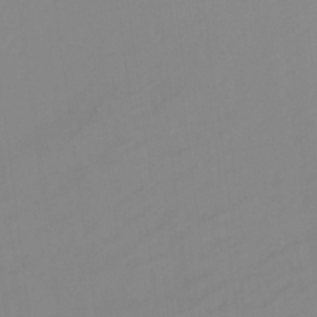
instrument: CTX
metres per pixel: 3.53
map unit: Ht
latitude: 0.3845
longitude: -32.7246
